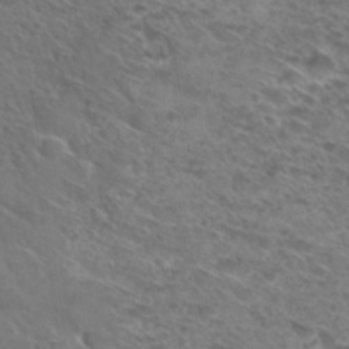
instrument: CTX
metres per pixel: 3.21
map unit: Hto
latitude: 30.6302
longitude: -46.9514
